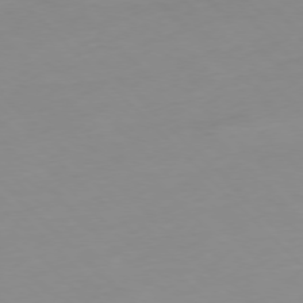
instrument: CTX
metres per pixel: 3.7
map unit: Hpe
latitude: -77.3132
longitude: 11.4077
